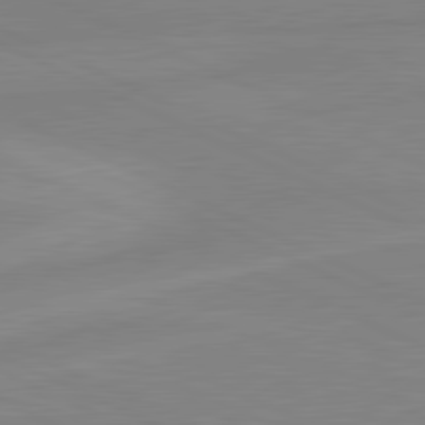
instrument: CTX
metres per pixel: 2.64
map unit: lApd
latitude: 81.3482
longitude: -172.9702
